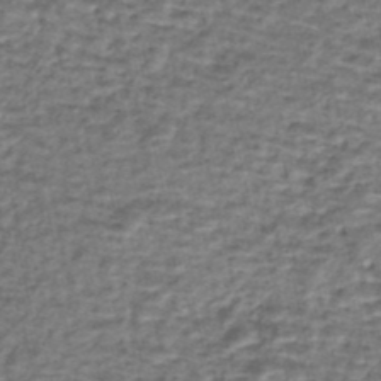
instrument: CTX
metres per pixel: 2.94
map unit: eHh
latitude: -43.1431
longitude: 119.7667
